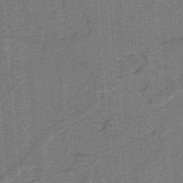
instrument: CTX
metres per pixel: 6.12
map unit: lHb
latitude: -39.5399
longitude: 54.4818
